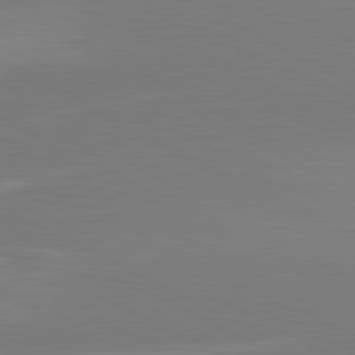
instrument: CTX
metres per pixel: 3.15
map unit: lApd
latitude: 80.9703
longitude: 139.9556
